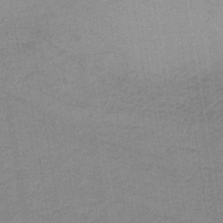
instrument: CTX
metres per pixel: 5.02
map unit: lHb
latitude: -34.8597
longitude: 65.6722
